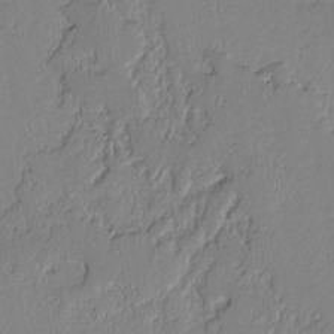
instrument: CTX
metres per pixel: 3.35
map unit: lAvf
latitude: -2.1038
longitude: -108.2900
